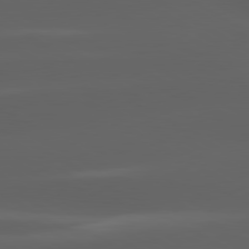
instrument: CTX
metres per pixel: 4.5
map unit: lApd
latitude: 80.3278
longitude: -144.5923
